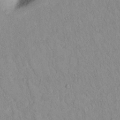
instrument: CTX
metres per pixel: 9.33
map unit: lAvf
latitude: 8.6302
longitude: 168.2550
